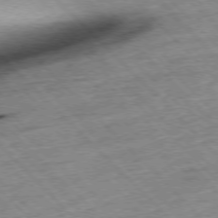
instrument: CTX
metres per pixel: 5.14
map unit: Hpe
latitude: -77.1809
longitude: -15.7261
